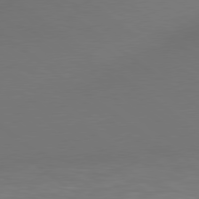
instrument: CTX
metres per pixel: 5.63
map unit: Hpe
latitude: 78.7435
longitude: 175.4076
